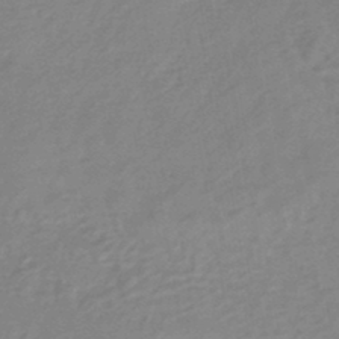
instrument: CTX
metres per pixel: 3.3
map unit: eHb
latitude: -44.2740
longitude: 89.8233
